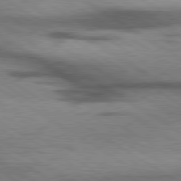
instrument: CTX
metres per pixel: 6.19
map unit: lApd
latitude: 79.7072
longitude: 167.7667
